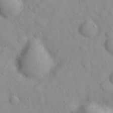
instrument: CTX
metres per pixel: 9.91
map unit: eHh
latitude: 22.9325
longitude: -61.2915
